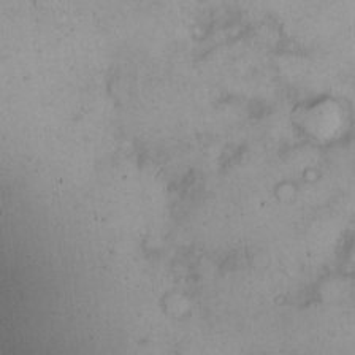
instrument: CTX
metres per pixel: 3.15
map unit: eHh
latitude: 12.3090
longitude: -61.9150
